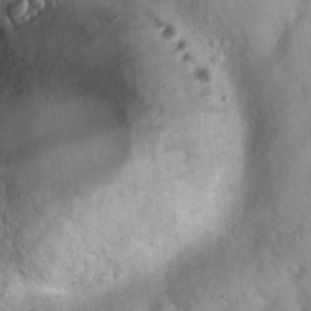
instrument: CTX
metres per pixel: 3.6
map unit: Hto
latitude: 20.5924
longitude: -52.7435
